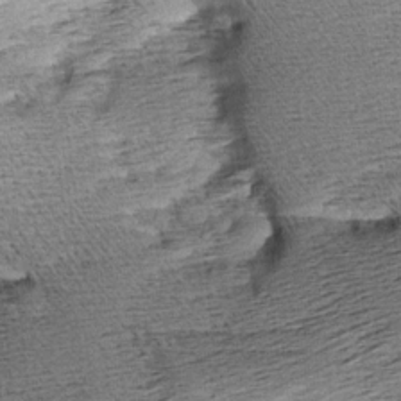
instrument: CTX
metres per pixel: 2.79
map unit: Aa
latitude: 8.2901
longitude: -140.8380
